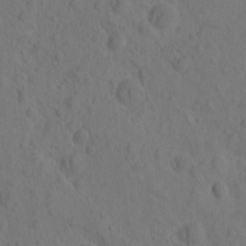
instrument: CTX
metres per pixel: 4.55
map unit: eHh
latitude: -0.6897
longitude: 16.1606
